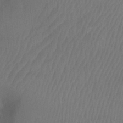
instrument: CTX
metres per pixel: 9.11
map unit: Ht
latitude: -3.8611
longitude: -27.4238
